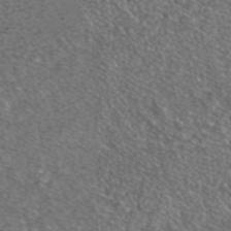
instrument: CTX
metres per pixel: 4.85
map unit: ANa
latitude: 42.3467
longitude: 26.0849
